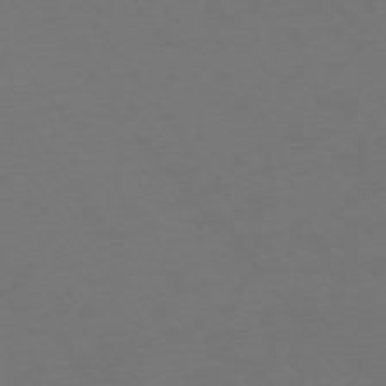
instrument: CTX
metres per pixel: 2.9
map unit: Ap
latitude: -74.5196
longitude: -72.4034
